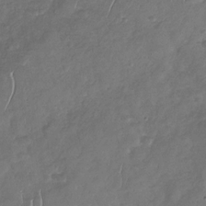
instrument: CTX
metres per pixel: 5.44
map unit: Nhu
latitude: -30.5762
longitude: -59.7072
